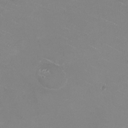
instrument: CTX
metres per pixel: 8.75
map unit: HNhu
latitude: -1.8612
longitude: -2.7435
